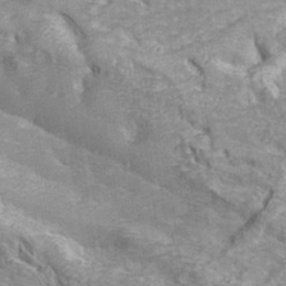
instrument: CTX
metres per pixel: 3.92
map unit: Hve
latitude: 32.4790
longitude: 148.5952
